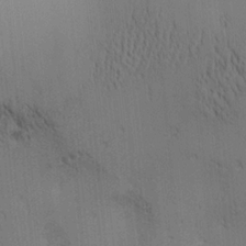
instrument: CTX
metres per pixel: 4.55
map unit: lAa
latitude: 11.4616
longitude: -107.8583
